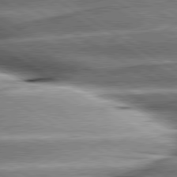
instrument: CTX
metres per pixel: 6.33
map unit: lApd
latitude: 80.3656
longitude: -142.1200
